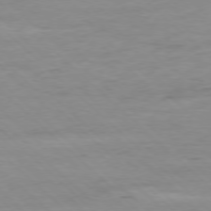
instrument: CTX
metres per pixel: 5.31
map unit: Ap
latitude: -77.8611
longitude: -81.7261
